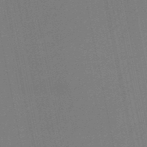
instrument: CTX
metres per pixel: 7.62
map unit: HNb
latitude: -50.3306
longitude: -42.8002
